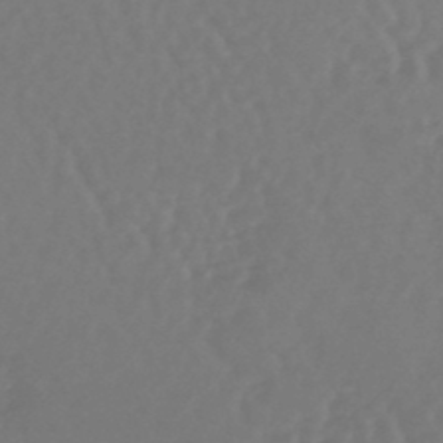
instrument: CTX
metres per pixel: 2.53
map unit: lHb
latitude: -45.4454
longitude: 69.0864
